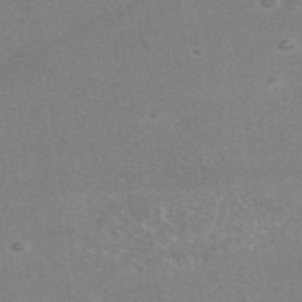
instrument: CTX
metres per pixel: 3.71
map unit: eAb
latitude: 47.9528
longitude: 115.1053
